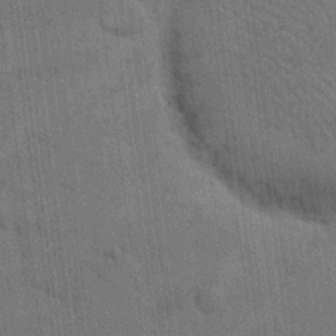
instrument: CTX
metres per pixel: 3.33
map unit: eHh
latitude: 13.3293
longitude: -65.7261
